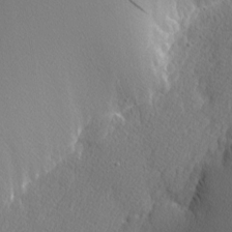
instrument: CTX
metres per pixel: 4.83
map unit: Nhu
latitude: 0.5357
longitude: -78.2523
